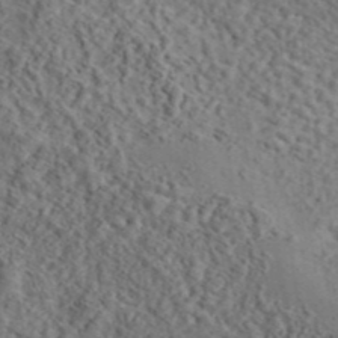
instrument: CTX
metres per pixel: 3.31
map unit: eAb
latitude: 43.5182
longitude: 115.0864
